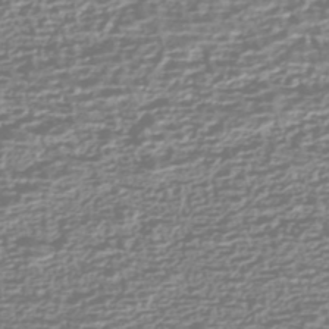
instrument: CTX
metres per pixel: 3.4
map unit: HNhu
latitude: -43.0297
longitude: 100.5006
